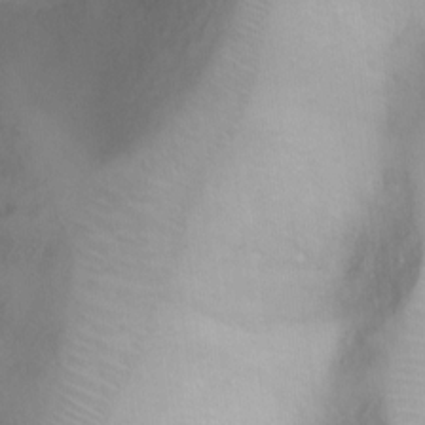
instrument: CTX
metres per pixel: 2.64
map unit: Nhu
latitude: 3.6883
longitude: -24.7435
